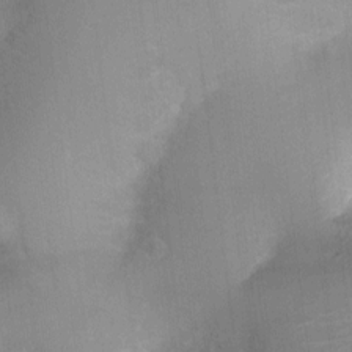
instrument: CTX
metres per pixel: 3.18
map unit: Ht
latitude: -3.6532
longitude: -16.9703
